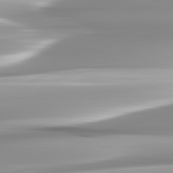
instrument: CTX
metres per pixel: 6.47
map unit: lApd
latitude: 82.7624
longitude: -138.8947
